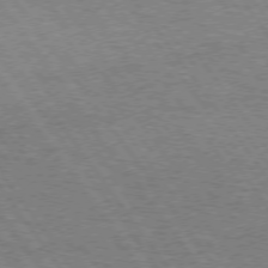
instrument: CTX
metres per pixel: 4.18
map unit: Hpe
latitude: 73.1404
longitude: -141.8772
